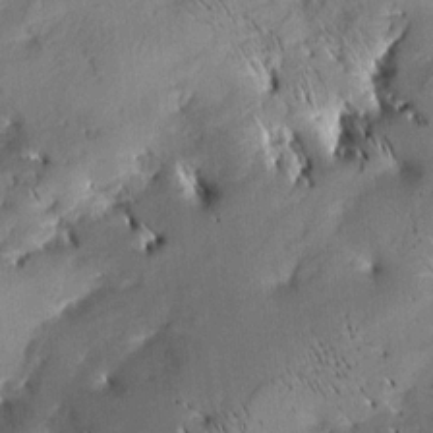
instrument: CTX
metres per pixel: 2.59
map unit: Aa
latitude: 8.6302
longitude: -142.8191
